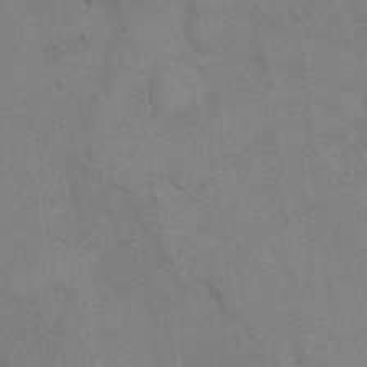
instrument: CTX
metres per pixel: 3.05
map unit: Hto
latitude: 9.9528
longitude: -61.1592
